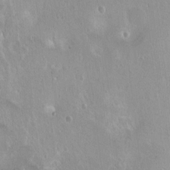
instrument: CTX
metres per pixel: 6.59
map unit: Ht
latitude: 1.7449
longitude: -32.4790
